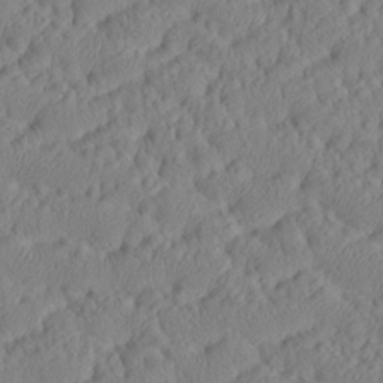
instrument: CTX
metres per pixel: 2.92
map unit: Htu
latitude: -8.4629
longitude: 177.8989
